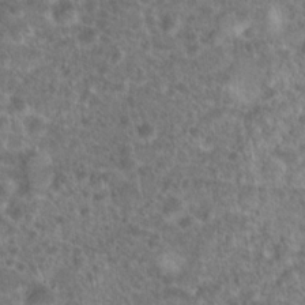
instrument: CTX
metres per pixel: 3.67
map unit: Hto
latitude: 19.6316
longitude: -41.1403
